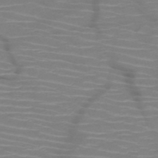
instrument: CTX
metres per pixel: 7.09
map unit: HNb
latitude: -50.5007
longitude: -46.4223
